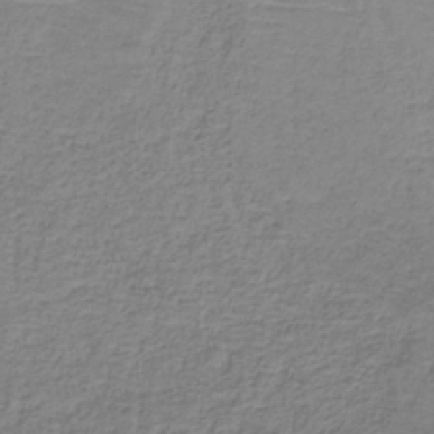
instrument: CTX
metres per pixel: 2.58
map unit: HNb
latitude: -35.1998
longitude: 53.4454
